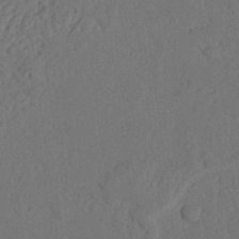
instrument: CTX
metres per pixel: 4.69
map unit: Nhu
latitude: 21.7261
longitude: -74.5168
